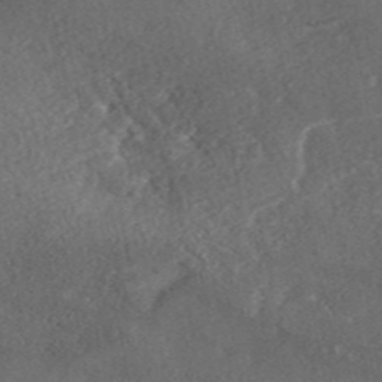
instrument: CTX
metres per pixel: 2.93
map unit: ANa
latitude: 44.3090
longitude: 37.7477
